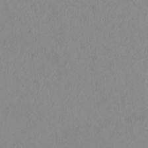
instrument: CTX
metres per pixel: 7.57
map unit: eHh
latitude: -7.3131
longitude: -76.5545
